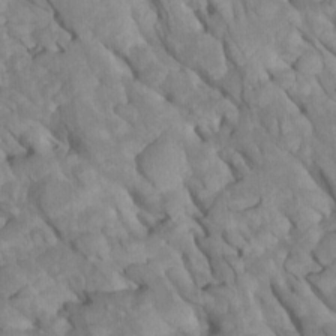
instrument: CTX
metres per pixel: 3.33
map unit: Htu
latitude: 1.5938
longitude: 145.1809
